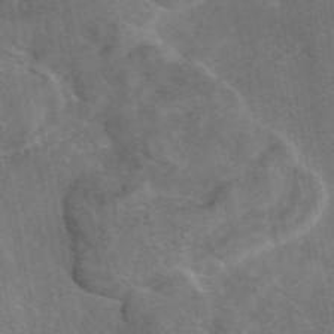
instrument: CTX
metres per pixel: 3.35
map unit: eAb
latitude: 46.4790
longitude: 113.5777
